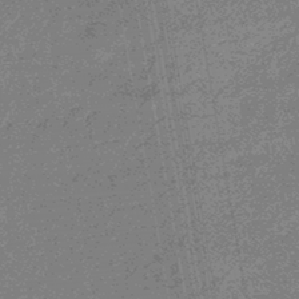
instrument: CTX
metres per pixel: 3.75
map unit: eHb
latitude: -44.2740
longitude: 87.0487
